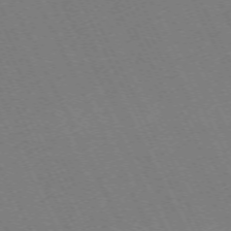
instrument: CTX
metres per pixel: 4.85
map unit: Hpe
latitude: -71.5966
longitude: 13.0298
